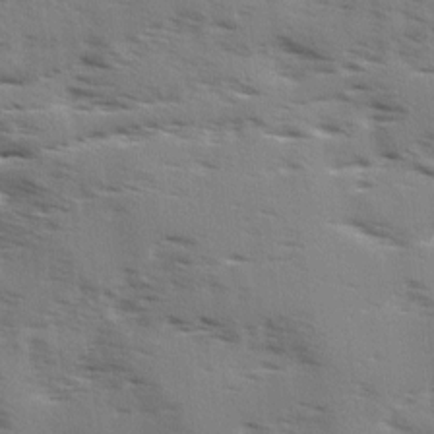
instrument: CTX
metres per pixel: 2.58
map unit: Ave
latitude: 1.6505
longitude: -110.5924
